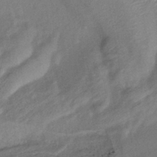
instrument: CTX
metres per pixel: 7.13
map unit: lHb
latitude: -41.3321
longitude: 77.9178
